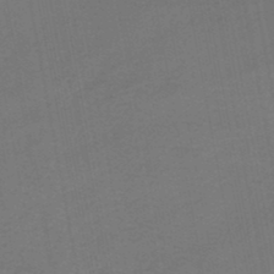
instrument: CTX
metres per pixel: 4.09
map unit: HNhu
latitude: -48.5763
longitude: 100.4062
